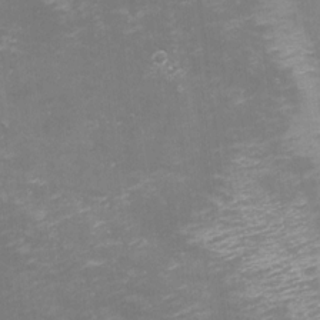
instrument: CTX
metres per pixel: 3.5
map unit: Nhu
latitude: -8.4629
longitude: -72.1767
